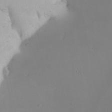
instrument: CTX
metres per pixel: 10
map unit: Nhu
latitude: -7.3887
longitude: -94.8191
